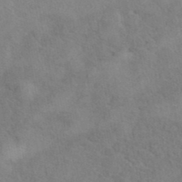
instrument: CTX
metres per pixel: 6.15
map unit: eAb
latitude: 40.2711
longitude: 108.2550
